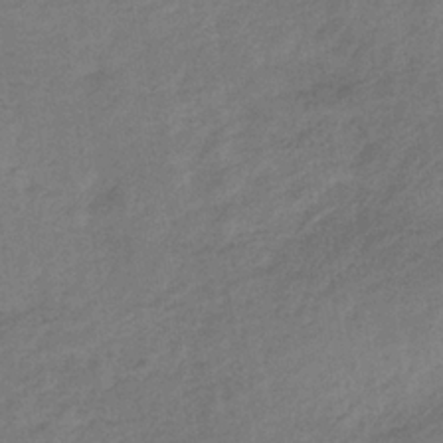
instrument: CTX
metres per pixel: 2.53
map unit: HNb
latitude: -32.8597
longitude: 63.4265
